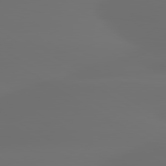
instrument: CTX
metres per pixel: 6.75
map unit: lApd
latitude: 80.1956
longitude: -85.4615
